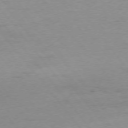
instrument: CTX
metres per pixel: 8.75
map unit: Ap
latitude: -75.8612
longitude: -89.3860
